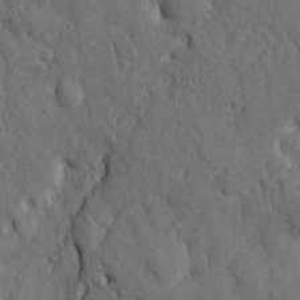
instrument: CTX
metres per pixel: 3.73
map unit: Htu
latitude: -7.1053
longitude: 155.7477
